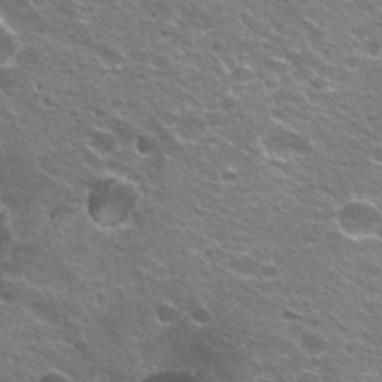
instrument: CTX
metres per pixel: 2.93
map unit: Hto
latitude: 22.8947
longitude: -32.6302
